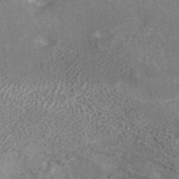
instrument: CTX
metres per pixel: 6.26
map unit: ANa
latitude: 39.9150
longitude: 20.3117
